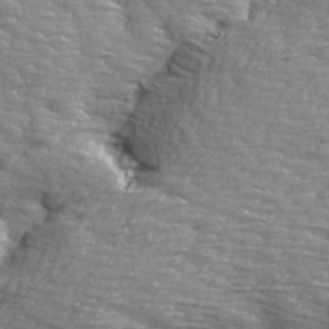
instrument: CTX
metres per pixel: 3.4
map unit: Ave
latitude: 14.1956
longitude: -105.0081
